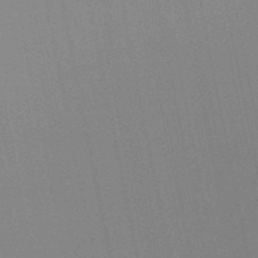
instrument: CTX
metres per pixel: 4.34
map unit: lHb
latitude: -48.9731
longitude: 69.1998
